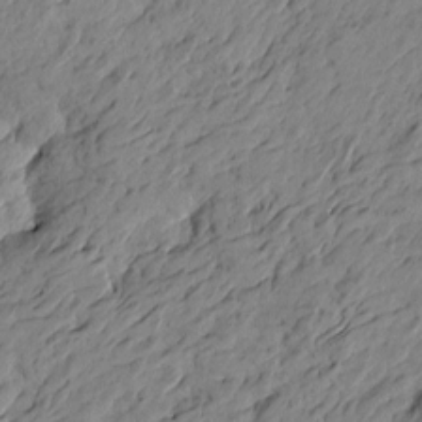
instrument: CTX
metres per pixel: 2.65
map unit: Htu
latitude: -5.1809
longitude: -179.4238
